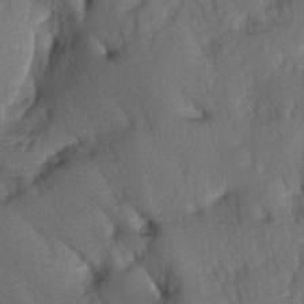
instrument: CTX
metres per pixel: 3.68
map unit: lAa
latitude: -5.8422
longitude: -126.7435
